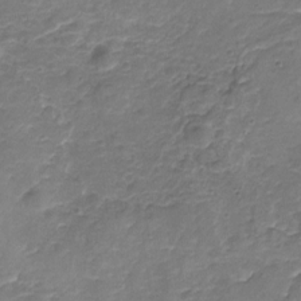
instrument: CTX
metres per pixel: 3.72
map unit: Nhu
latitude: -17.8990
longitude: -56.8191
